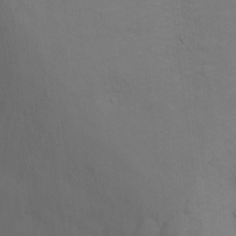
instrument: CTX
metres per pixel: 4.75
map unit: Ht
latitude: 11.6505
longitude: -32.2523
